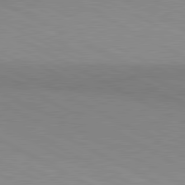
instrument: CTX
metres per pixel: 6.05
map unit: lApd
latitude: 80.7624
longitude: 149.4077
